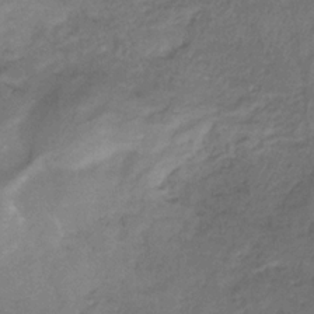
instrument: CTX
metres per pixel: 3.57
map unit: HNhu
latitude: -29.0864
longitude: 66.4629
